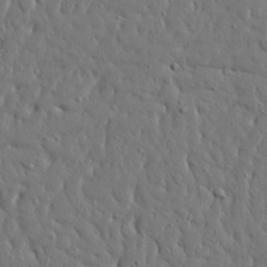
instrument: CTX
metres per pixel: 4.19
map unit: Ave
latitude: 17.8205
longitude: -141.2537
